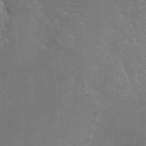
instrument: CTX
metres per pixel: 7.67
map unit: Htu
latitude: -7.1809
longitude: -66.8569
